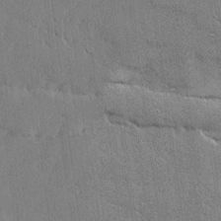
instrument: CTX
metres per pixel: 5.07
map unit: Ave
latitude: 16.4601
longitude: -139.7639
